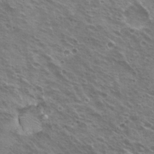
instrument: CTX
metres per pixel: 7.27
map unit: Hto
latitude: 21.3293
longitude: -31.6127
